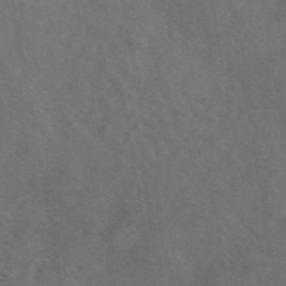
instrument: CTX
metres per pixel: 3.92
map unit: eAb
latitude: 46.5924
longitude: 114.3873
